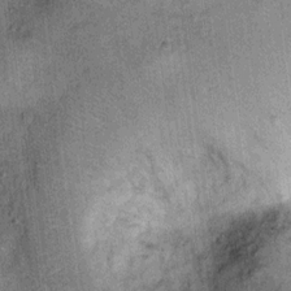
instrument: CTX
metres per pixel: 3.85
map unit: Ht
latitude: 9.2348
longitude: -37.4426
